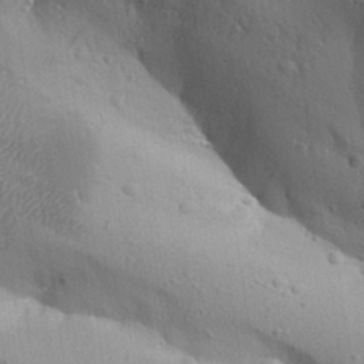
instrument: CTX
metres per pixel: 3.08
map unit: Aa
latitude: 26.9703
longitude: -129.3104
